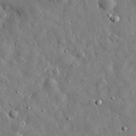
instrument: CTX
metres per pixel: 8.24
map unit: eHh
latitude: 31.3293
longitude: -73.9151
